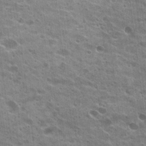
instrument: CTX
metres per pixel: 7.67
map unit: Hto
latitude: 24.6301
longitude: -42.1956
